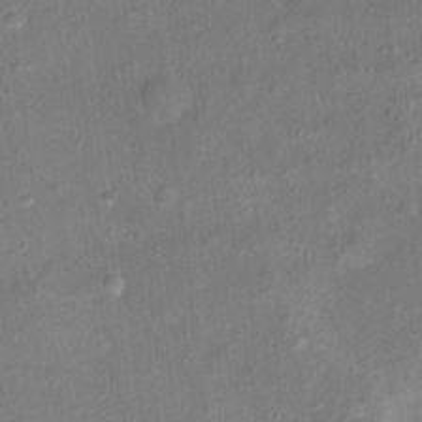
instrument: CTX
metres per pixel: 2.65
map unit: Ht
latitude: 14.5357
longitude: -40.2144
